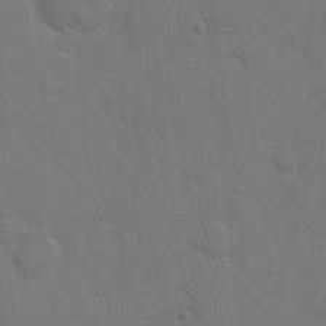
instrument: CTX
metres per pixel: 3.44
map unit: eHh
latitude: 7.3860
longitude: -67.5371
